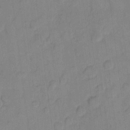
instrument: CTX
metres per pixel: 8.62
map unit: eHh
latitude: 9.7450
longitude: -65.4237
